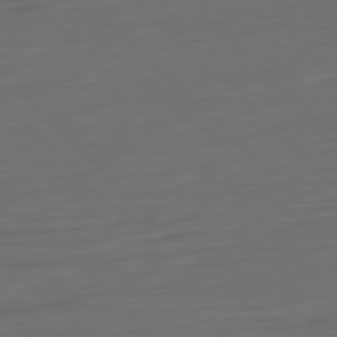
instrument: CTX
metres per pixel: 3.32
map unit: Ap
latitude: -79.8044
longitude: -55.5371
